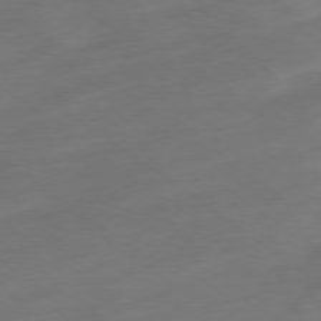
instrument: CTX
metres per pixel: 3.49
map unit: Ap
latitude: -78.8408
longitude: -67.4048
